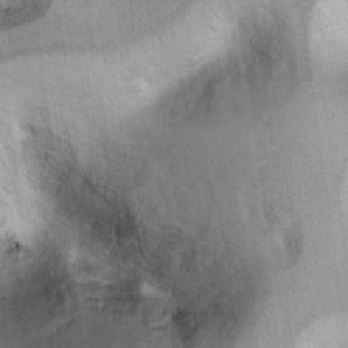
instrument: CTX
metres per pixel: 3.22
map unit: Ht
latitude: 7.2537
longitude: -30.3468
